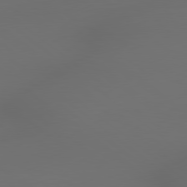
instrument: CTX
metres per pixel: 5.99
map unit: lApd
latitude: 79.2159
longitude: -172.3845
